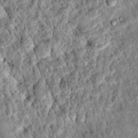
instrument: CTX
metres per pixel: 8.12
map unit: Hto
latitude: 15.2159
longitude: -35.4615
